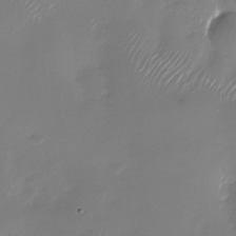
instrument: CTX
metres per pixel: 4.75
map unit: Nhu
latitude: -28.8219
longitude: -69.1970
